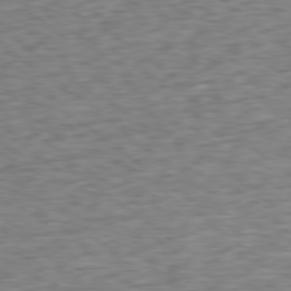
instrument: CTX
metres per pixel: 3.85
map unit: Ap
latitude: -79.8611
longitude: -70.2333
